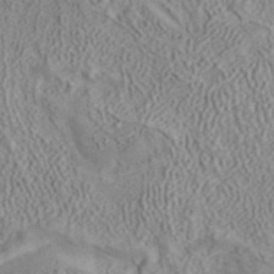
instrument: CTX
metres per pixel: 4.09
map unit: ANa
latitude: 42.0633
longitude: 18.3684
